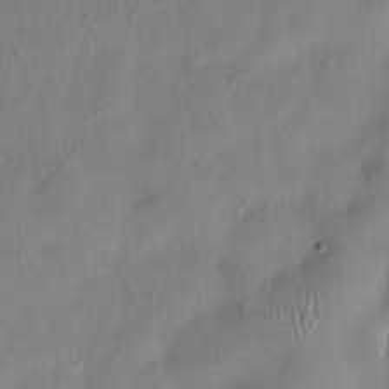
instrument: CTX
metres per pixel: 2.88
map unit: HNhu
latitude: 0.1955
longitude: -4.3656
